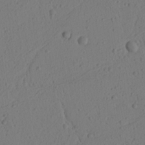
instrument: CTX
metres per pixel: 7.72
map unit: Ht
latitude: 6.6679
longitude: -77.9717
